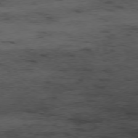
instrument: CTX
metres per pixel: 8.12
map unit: Hpe
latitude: -77.6533
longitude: 12.1984
